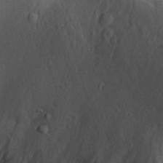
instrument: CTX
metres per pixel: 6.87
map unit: Aa
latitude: 31.0837
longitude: -134.2522
